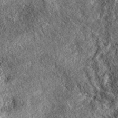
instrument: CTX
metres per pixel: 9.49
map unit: eAb
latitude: 36.9891
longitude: 108.1795
